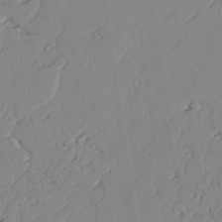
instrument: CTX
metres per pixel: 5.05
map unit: lAvf
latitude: 25.3103
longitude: -111.0459
